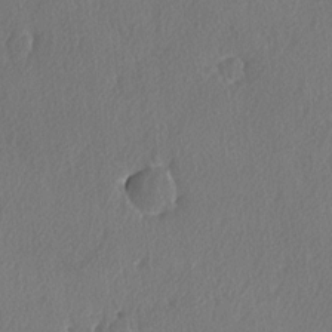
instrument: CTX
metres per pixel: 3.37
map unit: lAvf
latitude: -5.7477
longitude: -108.9135
